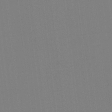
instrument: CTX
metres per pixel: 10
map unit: Ht
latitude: -3.8233
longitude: -19.9339
